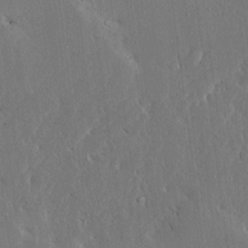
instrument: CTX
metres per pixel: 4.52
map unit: Ave
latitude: 15.6127
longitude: -139.6883
